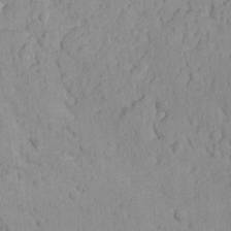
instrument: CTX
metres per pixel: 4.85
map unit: lAvf
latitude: -8.8786
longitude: -119.9528
